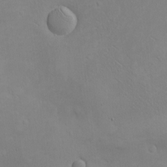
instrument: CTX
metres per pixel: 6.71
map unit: eHh
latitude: -9.0675
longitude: -66.7057
